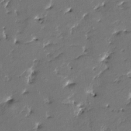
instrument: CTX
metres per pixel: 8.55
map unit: HNhu
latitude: 4.9703
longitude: -5.6883
